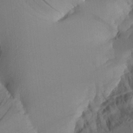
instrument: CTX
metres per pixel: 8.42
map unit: Aa
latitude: 25.5560
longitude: -133.3671
